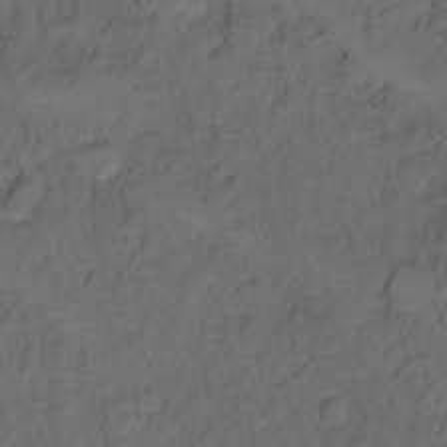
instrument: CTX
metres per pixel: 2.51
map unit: Hto
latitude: 5.7639
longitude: -36.1011
